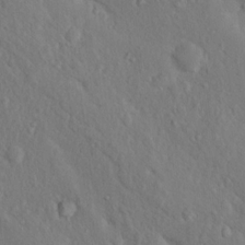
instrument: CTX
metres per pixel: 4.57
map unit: Nhu
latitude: 15.0459
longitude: -29.7638
